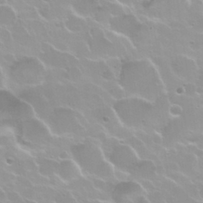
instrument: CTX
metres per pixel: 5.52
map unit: Nhu
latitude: 30.3090
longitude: -55.1970
